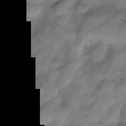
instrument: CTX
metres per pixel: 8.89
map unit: Nve
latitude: -26.2928
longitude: -149.0270
